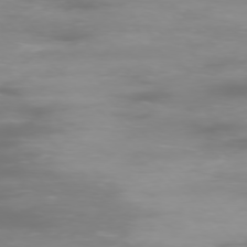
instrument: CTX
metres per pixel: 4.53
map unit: Ap
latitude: -77.3699
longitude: -62.7247
